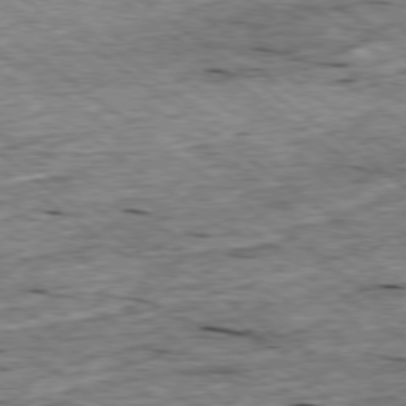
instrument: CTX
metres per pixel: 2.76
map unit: Ap
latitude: -78.8975
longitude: -88.0444
